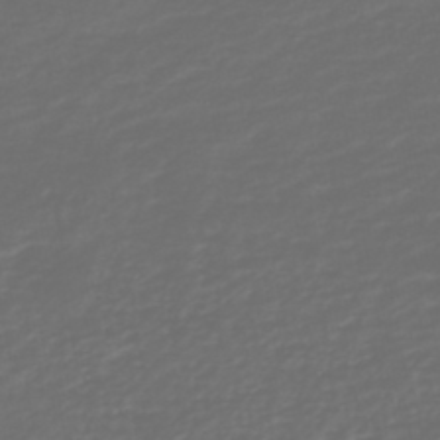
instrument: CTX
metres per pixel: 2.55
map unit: HNb
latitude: -47.7666
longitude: 55.2754
